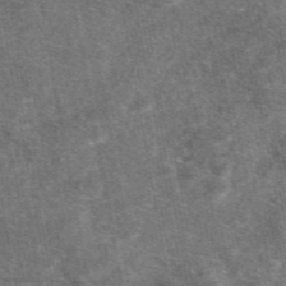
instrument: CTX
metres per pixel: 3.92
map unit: eAb
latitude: 47.1215
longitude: 121.0486
